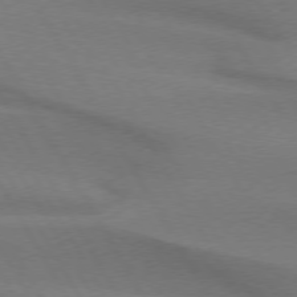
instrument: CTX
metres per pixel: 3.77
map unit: lApd
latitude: 74.4412
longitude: -65.3671
